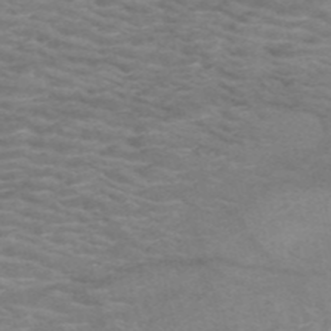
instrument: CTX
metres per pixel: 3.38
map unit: HNb
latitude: -53.8044
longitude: -45.5182
